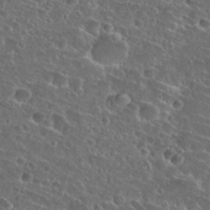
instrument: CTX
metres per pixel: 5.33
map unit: Hto
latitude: 27.1592
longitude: -50.6868
